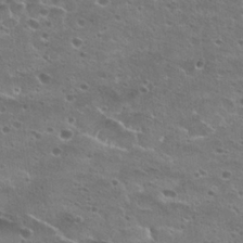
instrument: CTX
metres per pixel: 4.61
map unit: Hto
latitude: 22.6868
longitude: -41.5938
